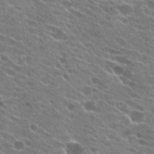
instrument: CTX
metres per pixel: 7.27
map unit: Hto
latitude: 24.0822
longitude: -41.6504
